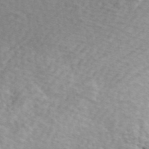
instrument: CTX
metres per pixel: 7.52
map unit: ANa
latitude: 44.1389
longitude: -85.3671
